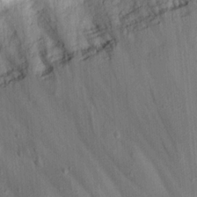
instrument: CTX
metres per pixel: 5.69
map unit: eHh
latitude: 21.2537
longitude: -63.0459
